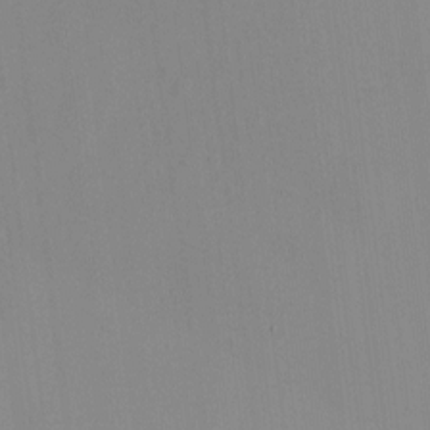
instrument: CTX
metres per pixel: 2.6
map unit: HNhu
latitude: -1.5211
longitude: -7.2159
